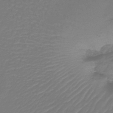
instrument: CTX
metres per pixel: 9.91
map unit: lHb
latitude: -42.6329
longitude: 62.5951
